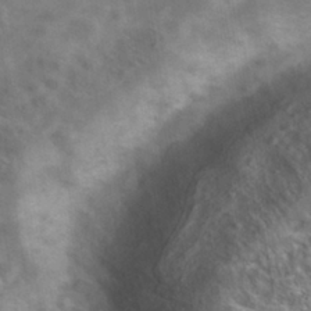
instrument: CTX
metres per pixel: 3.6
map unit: Nhe
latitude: -41.3887
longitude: -100.1956
